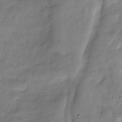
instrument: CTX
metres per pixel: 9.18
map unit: Hve
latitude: -31.3132
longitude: 90.2929
